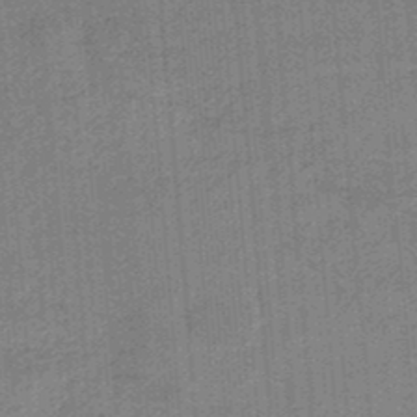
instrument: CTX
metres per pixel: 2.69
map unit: HNb
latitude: -35.0297
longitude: 57.4454
